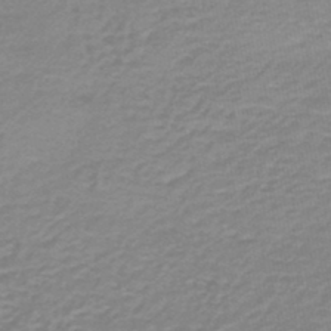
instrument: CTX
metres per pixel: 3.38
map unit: HNb
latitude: -46.1794
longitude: 52.3117
